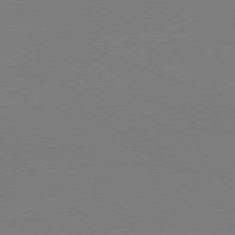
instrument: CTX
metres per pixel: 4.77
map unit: Ap
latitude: -79.1809
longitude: -98.0822
